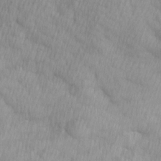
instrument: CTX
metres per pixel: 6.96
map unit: Ave
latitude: 12.7435
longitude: -106.0633
